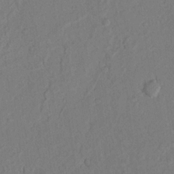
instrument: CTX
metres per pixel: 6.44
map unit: Nhu
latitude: 19.6127
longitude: -76.8947
